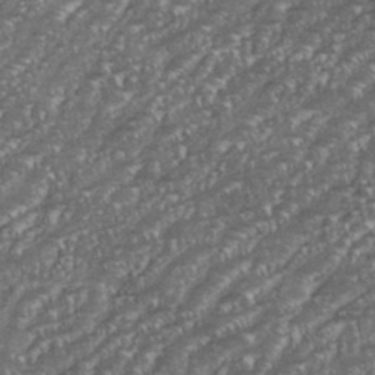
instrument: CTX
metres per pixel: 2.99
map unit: eHh
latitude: 35.7449
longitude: -133.1025
